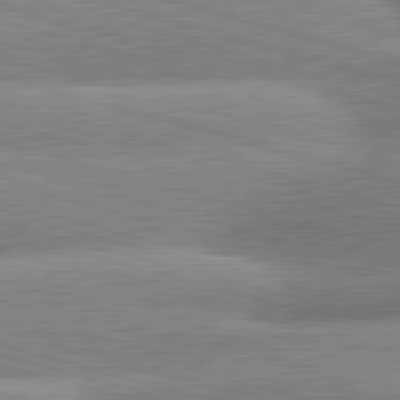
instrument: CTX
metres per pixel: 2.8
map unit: lApd
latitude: 81.3104
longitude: -162.8002
